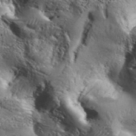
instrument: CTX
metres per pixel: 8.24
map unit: Aa
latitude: 34.2144
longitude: -135.1025
